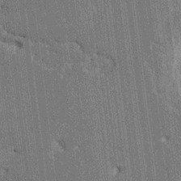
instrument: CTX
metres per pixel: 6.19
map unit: HNhu
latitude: 5.7827
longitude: -5.9339
